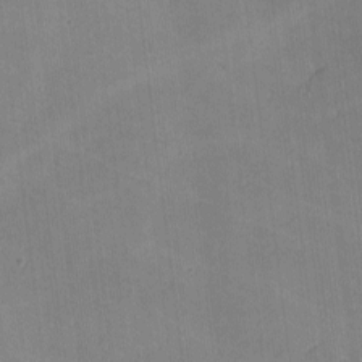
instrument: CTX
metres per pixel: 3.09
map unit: lHvf
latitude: -10.5574
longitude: -101.5182
